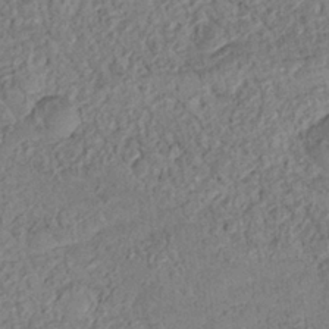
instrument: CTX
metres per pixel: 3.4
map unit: Nhe
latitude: -36.8786
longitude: -177.0647
